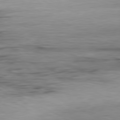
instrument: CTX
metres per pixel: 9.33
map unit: Ap
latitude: -81.2187
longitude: -96.6490
